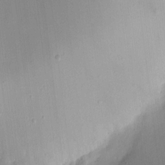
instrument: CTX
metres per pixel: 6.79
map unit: eHh
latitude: 5.2537
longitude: -68.4601
